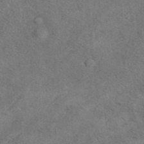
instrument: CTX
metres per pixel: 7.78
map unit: eAb
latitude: 41.7638
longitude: 109.8989
